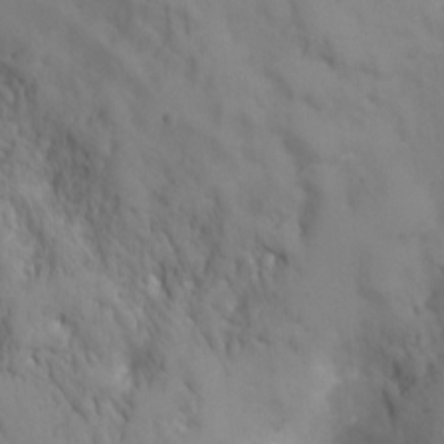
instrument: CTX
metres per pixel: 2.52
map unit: Ht
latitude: -3.0108
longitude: -33.7639
